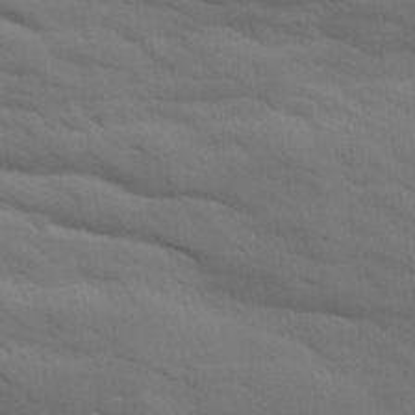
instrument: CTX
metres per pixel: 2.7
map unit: Ave
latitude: 18.4790
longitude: -129.1214
